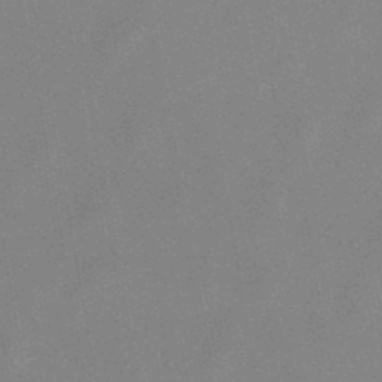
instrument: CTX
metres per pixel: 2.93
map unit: lHb
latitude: -48.4251
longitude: 71.3132
